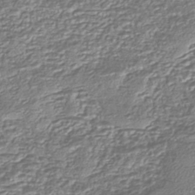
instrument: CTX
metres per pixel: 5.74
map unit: eHh
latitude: -43.3320
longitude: 122.4629
